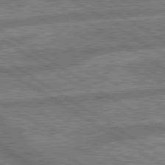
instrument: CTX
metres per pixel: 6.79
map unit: lApd
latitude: 79.9717
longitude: -170.1767
